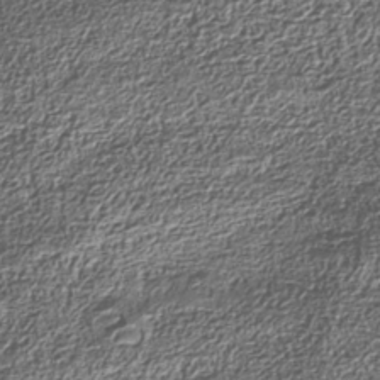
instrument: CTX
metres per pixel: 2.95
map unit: Nhe
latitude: -36.6140
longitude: -178.4412
